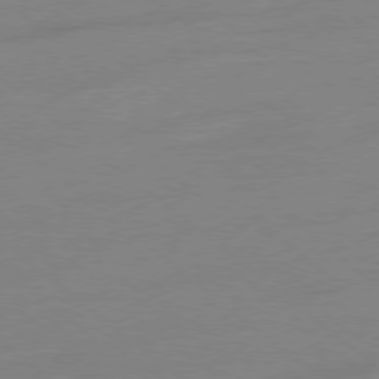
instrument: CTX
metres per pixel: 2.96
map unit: Ap
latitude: -78.7841
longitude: -99.4615
